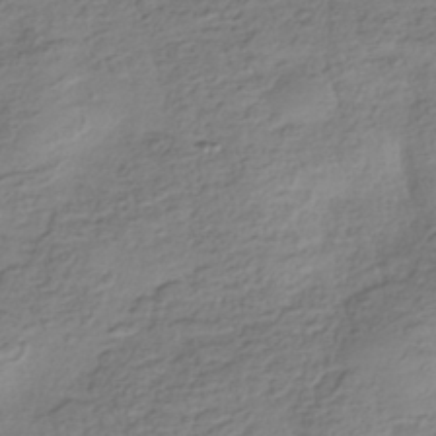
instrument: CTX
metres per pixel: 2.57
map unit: HNhu
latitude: -41.4643
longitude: 99.7666
